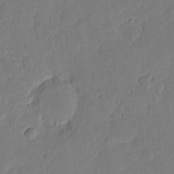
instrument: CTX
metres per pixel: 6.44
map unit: eHh
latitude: 4.8569
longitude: -72.2145
